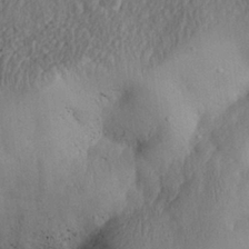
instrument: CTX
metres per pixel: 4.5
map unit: eHh
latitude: 29.5560
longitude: -73.4238
